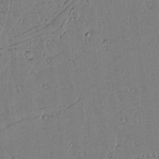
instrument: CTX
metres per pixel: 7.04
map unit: lAvf
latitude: 14.5735
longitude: -127.2726
